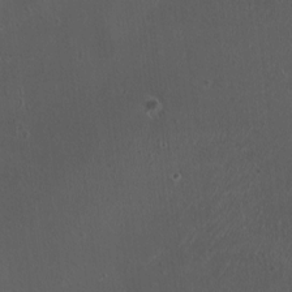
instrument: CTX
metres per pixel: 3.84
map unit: HNhu
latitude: 4.4223
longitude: 4.9730
